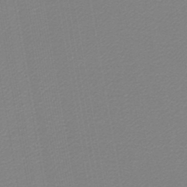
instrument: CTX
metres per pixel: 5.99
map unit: lHb
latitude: -45.4077
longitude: 71.4832
